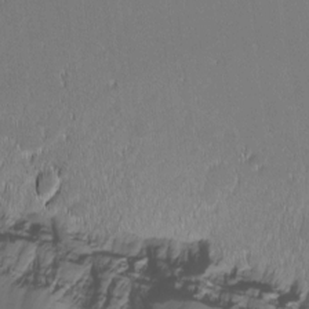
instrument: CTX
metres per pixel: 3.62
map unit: eHh
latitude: -4.5573
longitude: -79.8773
